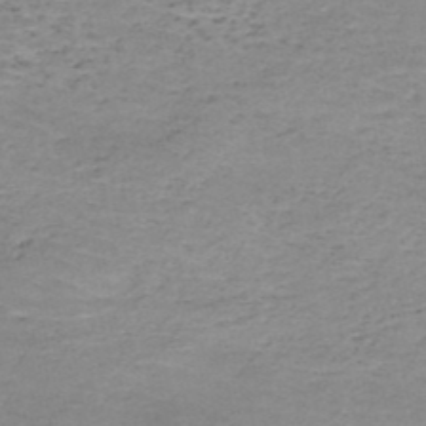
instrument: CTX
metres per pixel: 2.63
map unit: HNb
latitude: -50.2928
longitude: -53.9339
